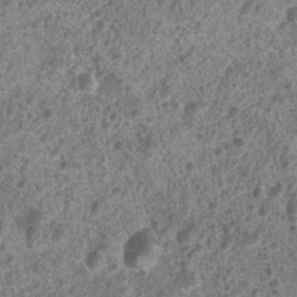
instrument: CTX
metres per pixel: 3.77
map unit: Nhu
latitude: 7.3860
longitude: -20.4412
